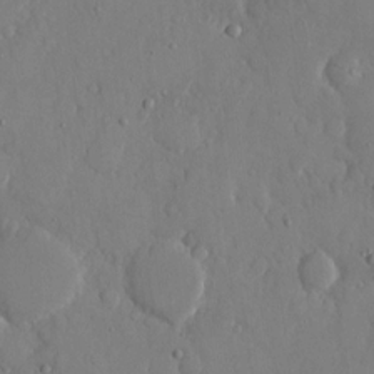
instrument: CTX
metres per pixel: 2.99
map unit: eHh
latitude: 13.5938
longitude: -69.6127
